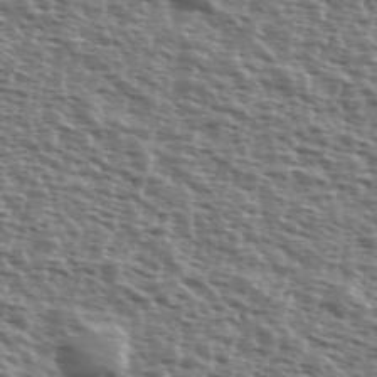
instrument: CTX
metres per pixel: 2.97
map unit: Ave
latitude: 39.4237
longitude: -111.9906
